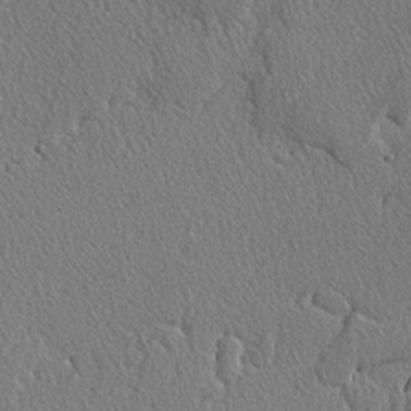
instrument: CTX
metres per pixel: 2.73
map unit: lAvf
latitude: -3.5399
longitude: -108.6112
